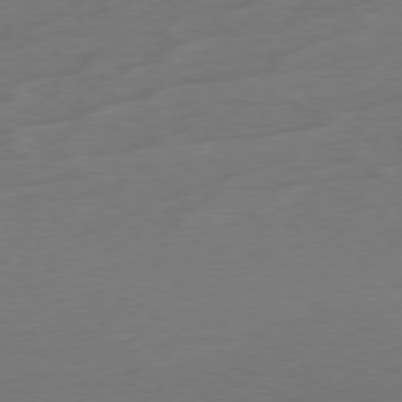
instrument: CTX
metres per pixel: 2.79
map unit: Hpe
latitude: -78.6896
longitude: 18.2739
